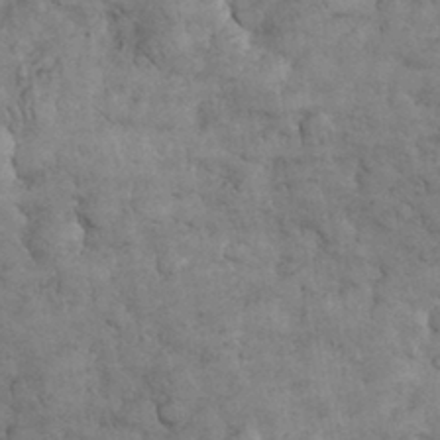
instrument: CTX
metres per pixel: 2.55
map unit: eHh
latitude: 32.5357
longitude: -68.4790
